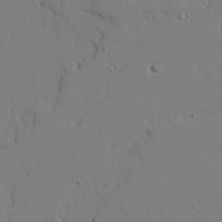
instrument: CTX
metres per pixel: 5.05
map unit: lAvf
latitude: 25.0647
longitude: -109.7827
